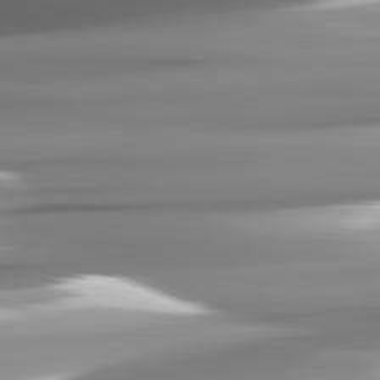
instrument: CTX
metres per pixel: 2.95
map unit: lApd
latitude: 82.0444
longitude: -141.5560
